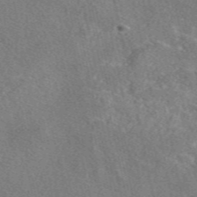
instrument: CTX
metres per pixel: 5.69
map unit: eAb
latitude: 48.8947
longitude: 112.6519
